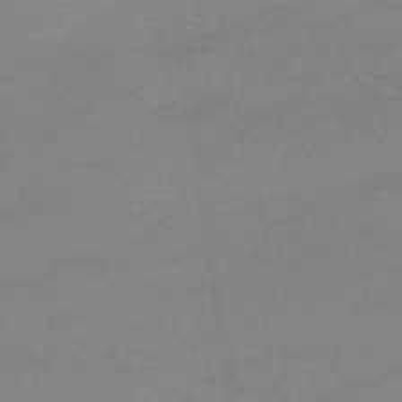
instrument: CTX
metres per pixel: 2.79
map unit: eHb
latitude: -45.0864
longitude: 86.3306
